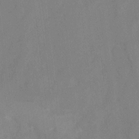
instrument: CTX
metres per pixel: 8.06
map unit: Ht
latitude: 5.8205
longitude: -30.2901
